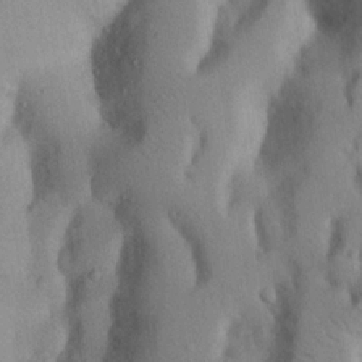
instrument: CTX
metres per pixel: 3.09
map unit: Nhu
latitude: 20.3279
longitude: -73.9906
